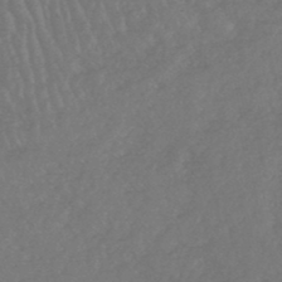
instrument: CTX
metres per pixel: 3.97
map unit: HNhu
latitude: -48.3496
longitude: 97.8800
